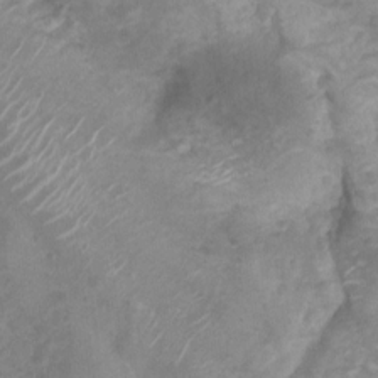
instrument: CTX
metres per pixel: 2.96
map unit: Nhu
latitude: 5.9906
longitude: -18.4223
